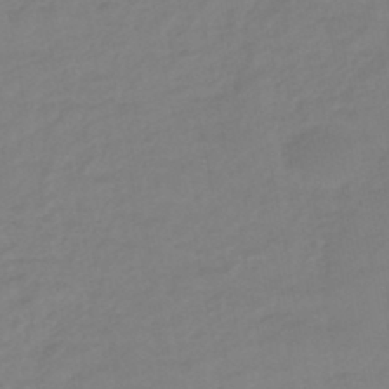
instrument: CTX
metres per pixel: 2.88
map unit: eHb
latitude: -46.6896
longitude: 88.9919
